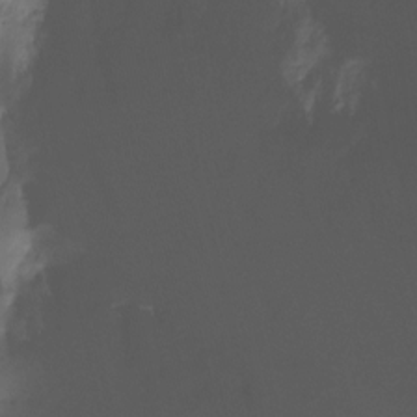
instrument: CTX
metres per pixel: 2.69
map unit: Nhu
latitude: -12.9353
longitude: -51.0647
